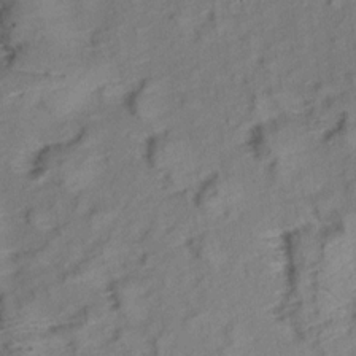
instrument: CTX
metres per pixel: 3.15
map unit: Aa
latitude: 9.6694
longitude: -140.4223
